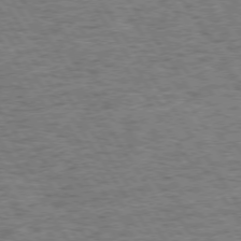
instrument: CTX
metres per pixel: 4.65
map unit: Hpe
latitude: 73.4427
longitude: -124.0255
